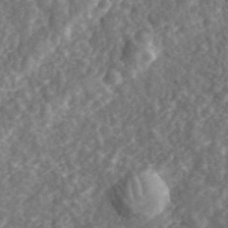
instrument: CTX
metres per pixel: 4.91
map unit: eHh
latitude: 35.2726
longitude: -79.5182
